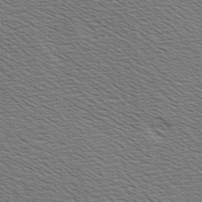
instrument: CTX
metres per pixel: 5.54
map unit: Hve
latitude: 3.2159
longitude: -125.3670
